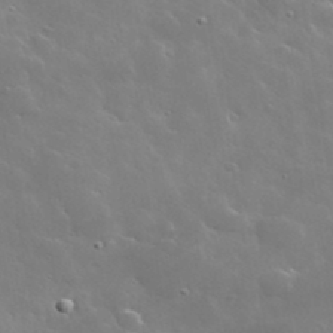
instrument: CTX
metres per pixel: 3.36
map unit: lHvf
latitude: 36.0633
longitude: -91.3671
